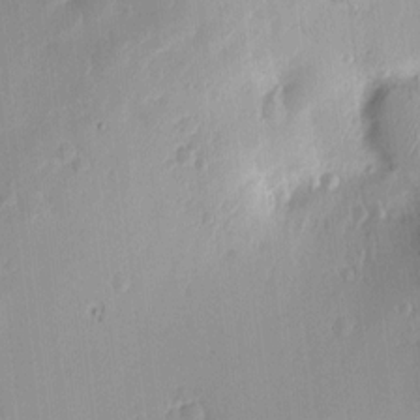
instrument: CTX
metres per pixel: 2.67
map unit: Htu
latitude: 1.6505
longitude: -177.9906
